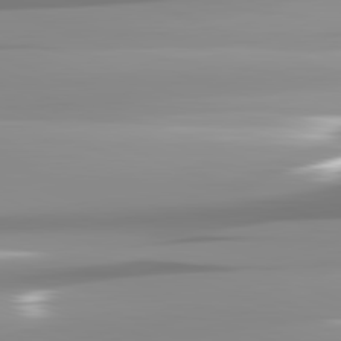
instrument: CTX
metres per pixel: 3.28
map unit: lApd
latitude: 82.1766
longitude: -138.5168
